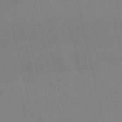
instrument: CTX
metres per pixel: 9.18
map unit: lHb
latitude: -49.0676
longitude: 70.8597
